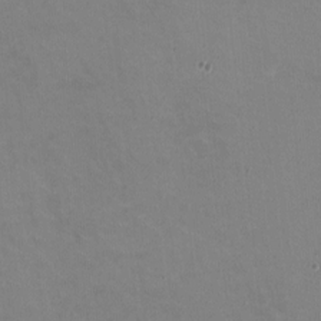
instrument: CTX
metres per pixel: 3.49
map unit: HNhu
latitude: -1.5966
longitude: -3.1403
